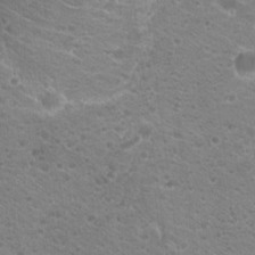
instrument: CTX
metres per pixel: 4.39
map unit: Hto
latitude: 20.2901
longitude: -39.6316
